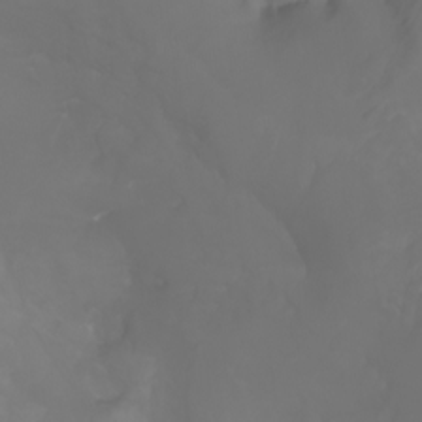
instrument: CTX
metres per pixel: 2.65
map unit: Nhu
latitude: -6.9352
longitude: -84.4601
